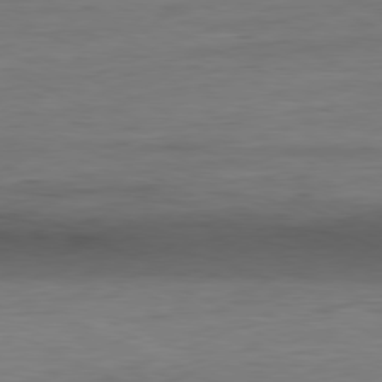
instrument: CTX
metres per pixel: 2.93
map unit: Ap
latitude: -80.7463
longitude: -82.1388
